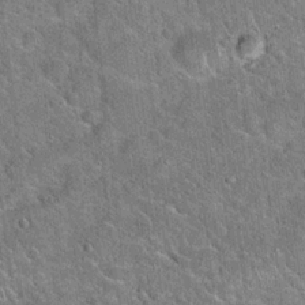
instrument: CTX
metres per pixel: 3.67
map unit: Hto
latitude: 20.5924
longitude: -50.8380
